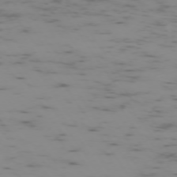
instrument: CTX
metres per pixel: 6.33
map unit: Ap
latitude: -73.8989
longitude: -73.0837
